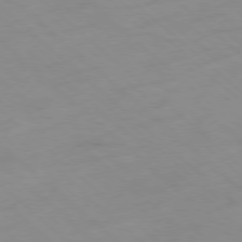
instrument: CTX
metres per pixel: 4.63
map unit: Hpe
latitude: -78.5384
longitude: -18.1389
